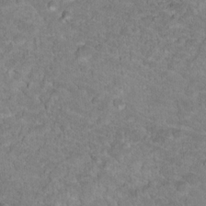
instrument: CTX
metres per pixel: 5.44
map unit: Hto
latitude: 17.8205
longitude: -34.3278
